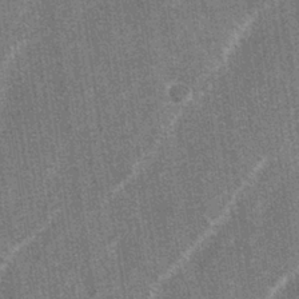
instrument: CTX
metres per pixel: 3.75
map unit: lAa
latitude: -3.8989
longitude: -129.4237
